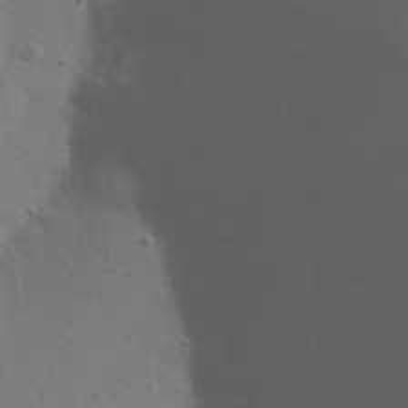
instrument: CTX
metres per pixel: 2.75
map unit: Nhu
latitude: 20.6302
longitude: -73.6694
